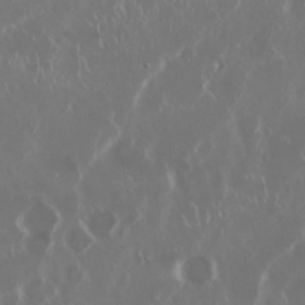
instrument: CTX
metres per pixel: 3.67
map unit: Nhu
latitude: 29.7072
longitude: -60.5734
